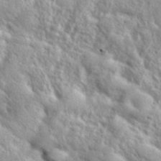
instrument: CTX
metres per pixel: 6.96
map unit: eHh
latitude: 37.9717
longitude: -61.1781
